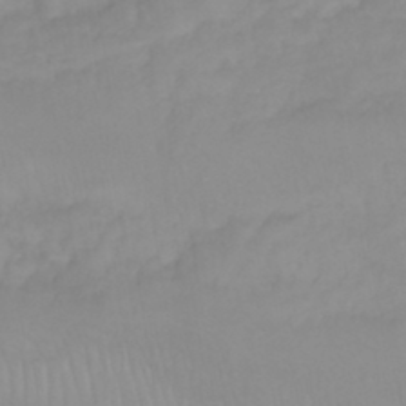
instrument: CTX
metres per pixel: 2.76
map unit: Nhu
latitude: 23.4615
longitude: -63.5938
